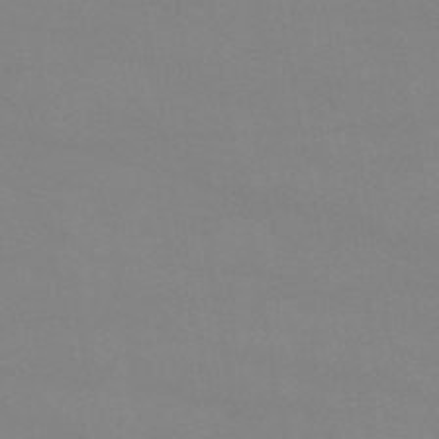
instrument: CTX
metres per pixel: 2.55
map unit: lHb
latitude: -46.0283
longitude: 67.6533
